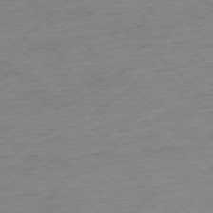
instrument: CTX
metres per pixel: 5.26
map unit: Ap
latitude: -77.2943
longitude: -91.6127
